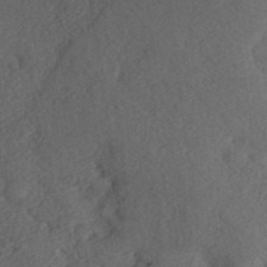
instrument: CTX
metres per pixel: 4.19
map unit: ANa
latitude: 36.9892
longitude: 18.1039
